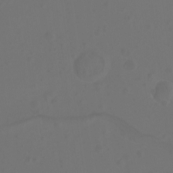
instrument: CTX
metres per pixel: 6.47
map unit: Ht
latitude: -0.4062
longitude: -46.4412
